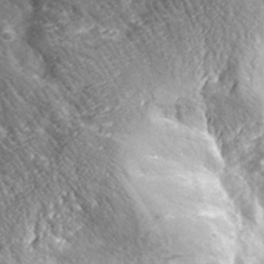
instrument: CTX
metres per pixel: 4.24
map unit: lHvf
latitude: 36.1389
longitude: -87.5749
